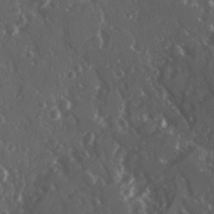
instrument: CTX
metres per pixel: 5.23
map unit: Ave
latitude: 15.6883
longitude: -131.1593
